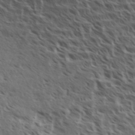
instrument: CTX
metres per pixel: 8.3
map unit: eHh
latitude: 35.4048
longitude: -139.1214
